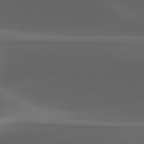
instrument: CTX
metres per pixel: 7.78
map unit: lApd
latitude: 79.1781
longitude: -49.8583
